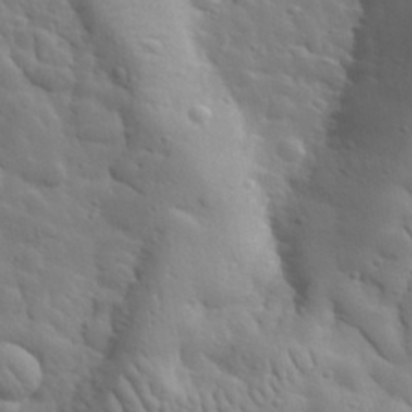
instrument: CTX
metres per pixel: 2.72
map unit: lHvf
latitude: 34.1955
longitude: -81.8961
